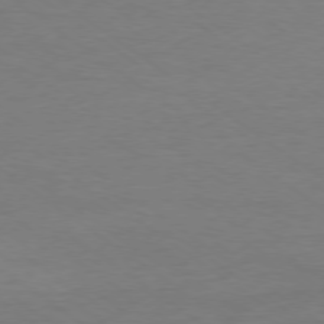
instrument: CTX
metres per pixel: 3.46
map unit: Ap
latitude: -78.5007
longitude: -75.5371
